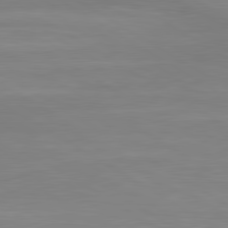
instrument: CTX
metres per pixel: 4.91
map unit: lApd
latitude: 80.4601
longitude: 124.0850
